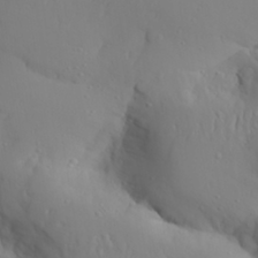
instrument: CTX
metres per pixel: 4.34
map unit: Aa
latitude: 29.7072
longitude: -132.4790
